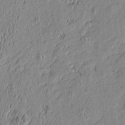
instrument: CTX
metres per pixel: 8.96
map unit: Htu
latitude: -6.1605
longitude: 176.6330
